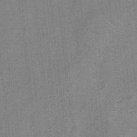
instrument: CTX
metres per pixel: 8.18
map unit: HNb
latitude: -34.5952
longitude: 57.1998
